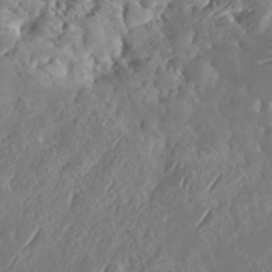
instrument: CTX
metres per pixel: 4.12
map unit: HNhu
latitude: -37.5777
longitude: 33.1431
